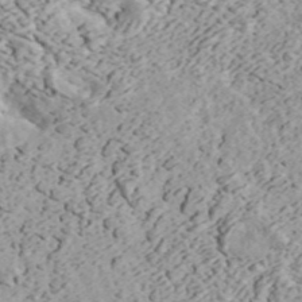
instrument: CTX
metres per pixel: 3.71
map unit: ANa
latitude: 44.1389
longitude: 46.5384
